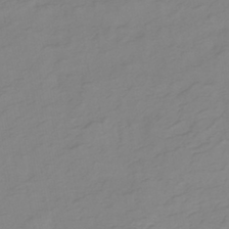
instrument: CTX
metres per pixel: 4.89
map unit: lHb
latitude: -40.7652
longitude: 76.5952
